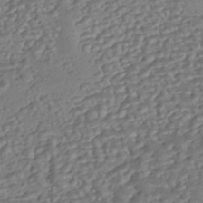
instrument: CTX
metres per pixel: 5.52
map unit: eHh
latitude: -42.9541
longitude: 122.8975
